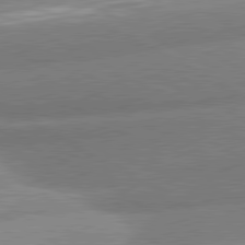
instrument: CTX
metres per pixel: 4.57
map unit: lApd
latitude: 80.8569
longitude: -163.1026
